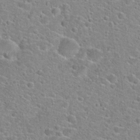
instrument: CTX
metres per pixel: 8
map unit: Hto
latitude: 22.1956
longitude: -44.6679
